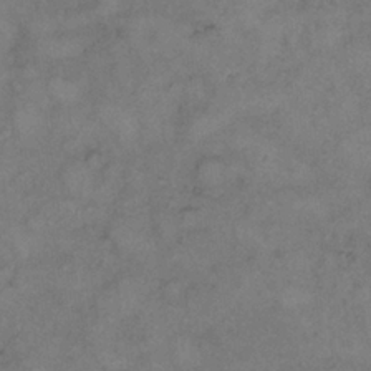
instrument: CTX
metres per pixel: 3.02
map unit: Hto
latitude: 9.5560
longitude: -60.5357
